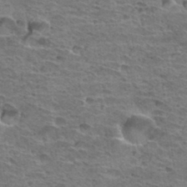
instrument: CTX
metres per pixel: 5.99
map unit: Hto
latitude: 33.2537
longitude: -39.6694
